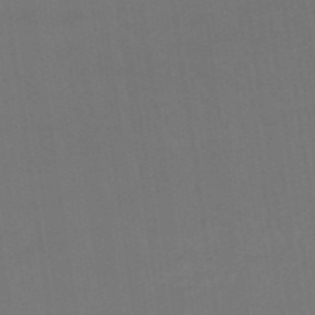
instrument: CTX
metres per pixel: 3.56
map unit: eHb
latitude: -48.7652
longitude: 87.5966
